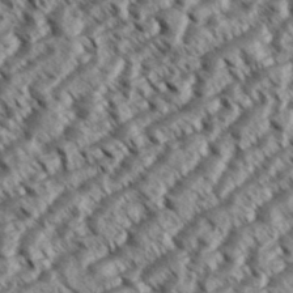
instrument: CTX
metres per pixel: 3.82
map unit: eHh
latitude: 36.3656
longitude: -138.4412
